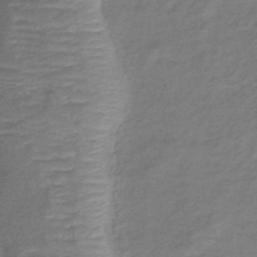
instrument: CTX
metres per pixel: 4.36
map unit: lHb
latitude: -41.4454
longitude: 78.8975
